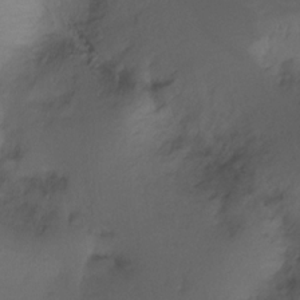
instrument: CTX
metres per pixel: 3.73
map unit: Ht
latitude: -8.7274
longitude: -39.2348
